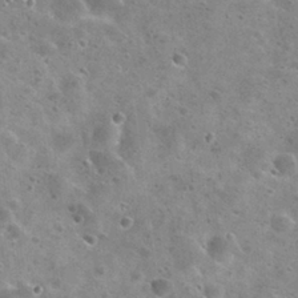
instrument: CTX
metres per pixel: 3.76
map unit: Nhu
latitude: 29.1970
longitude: -49.3671
